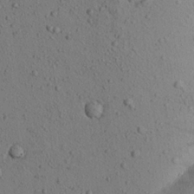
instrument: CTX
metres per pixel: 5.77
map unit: Aa
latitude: 22.5168
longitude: -139.6316
